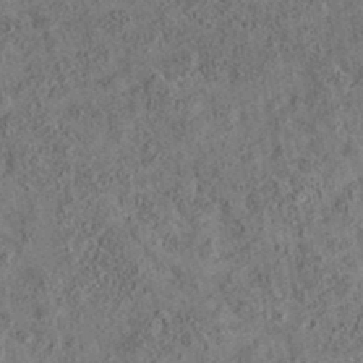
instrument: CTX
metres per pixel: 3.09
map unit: eAb
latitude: 35.4804
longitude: 115.5588
